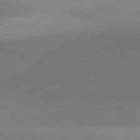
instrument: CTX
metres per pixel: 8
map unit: lApd
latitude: 81.7827
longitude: 134.8408
